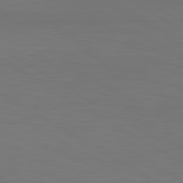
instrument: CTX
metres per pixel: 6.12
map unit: lApd
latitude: 80.4601
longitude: 137.4076
